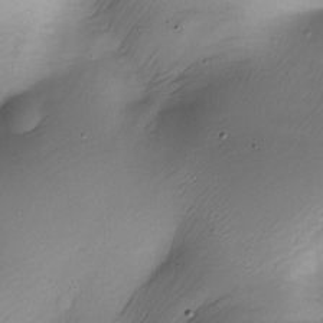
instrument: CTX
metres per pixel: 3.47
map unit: Nhe
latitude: -19.8233
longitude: 144.5952
